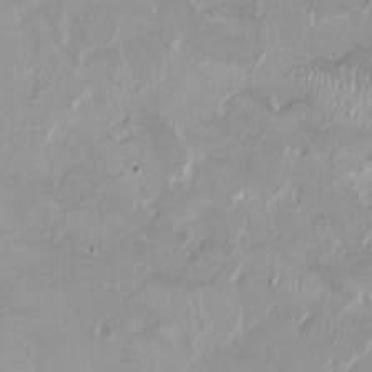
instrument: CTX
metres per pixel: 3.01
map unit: HNhu
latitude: -0.0283
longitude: -4.6301
